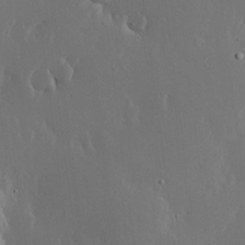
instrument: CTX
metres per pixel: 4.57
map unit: lHvf
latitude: 18.1011
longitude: -117.4049
